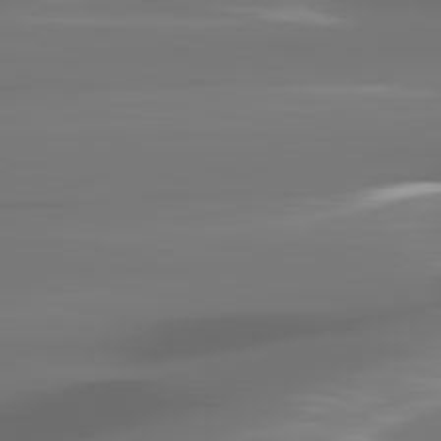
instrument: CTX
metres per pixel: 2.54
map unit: lApd
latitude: 82.0822
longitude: -145.6127
